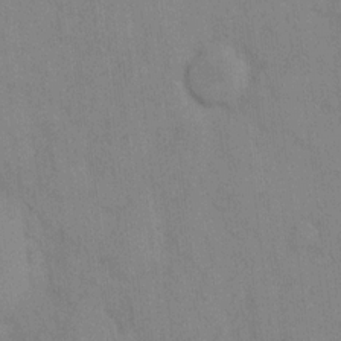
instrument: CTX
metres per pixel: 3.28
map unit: eHh
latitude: 13.0837
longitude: -62.2523
